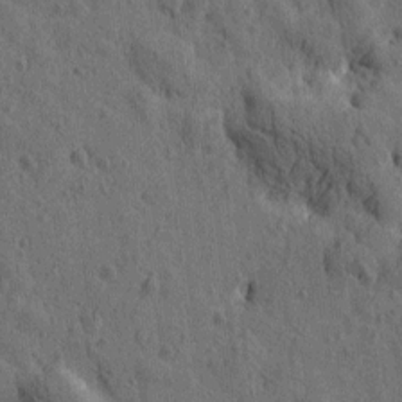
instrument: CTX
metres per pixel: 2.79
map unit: Htu
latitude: 0.0444
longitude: -175.9906
